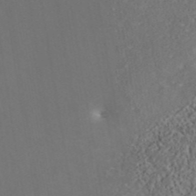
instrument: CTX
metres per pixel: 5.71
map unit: ANa
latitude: 41.8583
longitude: 34.4440
